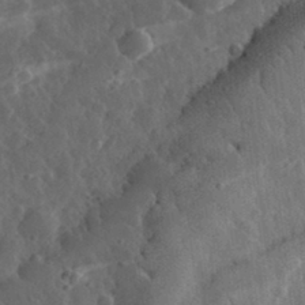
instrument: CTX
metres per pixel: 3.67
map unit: eHh
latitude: 32.7813
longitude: -80.5168
